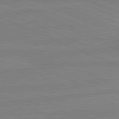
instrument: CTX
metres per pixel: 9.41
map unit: lApd
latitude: 81.3293
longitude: -179.6127
